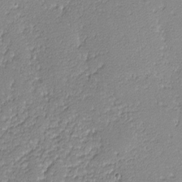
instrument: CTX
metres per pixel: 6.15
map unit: lHvf
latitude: -12.6141
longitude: -103.6127
